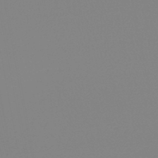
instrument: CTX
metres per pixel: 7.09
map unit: HNb
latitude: -45.8422
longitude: 55.3321
